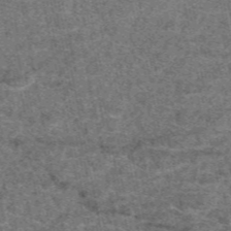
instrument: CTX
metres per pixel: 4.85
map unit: eAb
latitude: 48.3656
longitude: 104.8219
